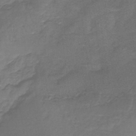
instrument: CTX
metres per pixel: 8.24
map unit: lHb
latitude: -38.6141
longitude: 60.7652
